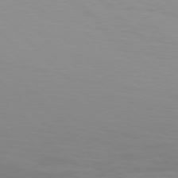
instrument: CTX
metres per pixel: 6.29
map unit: Hpe
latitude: 77.1970
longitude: -132.0633
